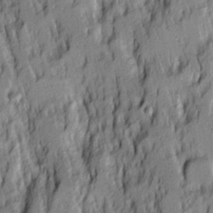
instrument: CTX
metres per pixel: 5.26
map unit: Ave
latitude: 14.1578
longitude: -132.5168
